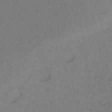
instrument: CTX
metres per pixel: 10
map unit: lHb
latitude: -42.8785
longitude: 74.7275
